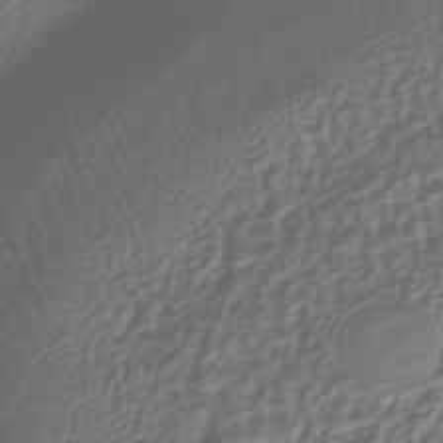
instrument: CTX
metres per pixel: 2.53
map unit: HNhu
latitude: -42.5384
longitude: 107.1998
